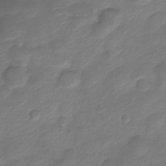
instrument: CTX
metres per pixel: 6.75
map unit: Nve
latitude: -18.2362
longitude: 108.0094
